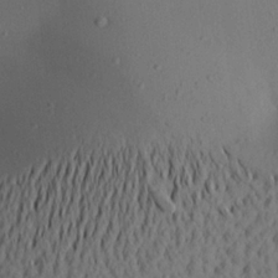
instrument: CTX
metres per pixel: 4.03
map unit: Aa
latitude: 21.6694
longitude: -146.6302
